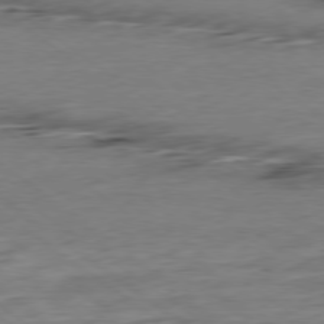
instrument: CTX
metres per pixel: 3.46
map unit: Hpe
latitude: -78.8408
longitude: -17.4993
